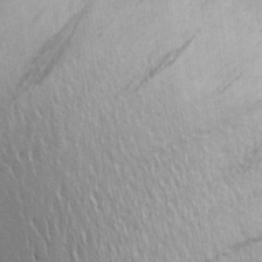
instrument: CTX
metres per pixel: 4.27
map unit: Aa
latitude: 24.6112
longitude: -147.0270
